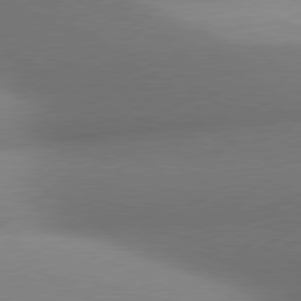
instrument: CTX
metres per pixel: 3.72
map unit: lApd
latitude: 80.9325
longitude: 130.6896
